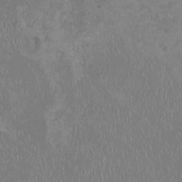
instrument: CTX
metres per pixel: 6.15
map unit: HNhu
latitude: -1.2376
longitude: 1.3888
